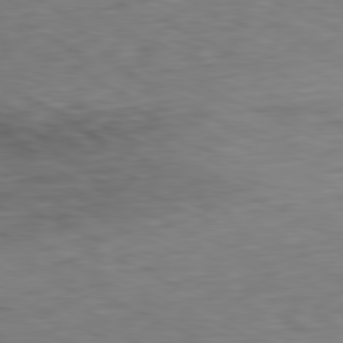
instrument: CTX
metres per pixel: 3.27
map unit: Ap
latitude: -81.1053
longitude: -69.2537
